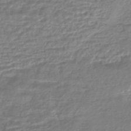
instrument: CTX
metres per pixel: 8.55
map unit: HNhu
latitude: -45.2187
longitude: 100.1605
